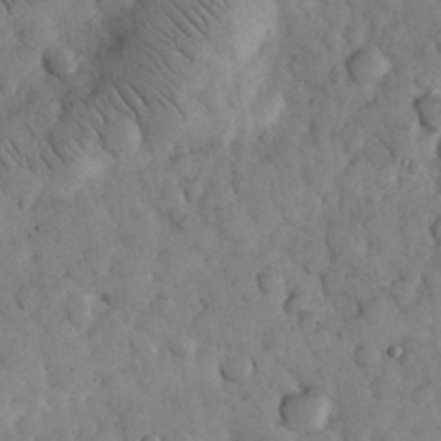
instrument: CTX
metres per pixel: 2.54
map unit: eHh
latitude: 33.3293
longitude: -69.3293
